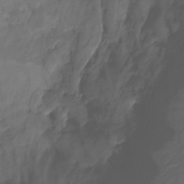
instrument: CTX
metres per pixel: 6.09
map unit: Nhu
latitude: -14.1606
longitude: -52.2145
